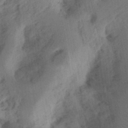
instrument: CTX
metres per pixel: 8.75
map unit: Ht
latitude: 12.6113
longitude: -74.5735
